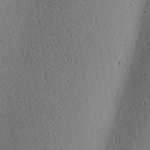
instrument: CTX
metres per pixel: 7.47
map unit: lAa
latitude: 11.7828
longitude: -109.0647
